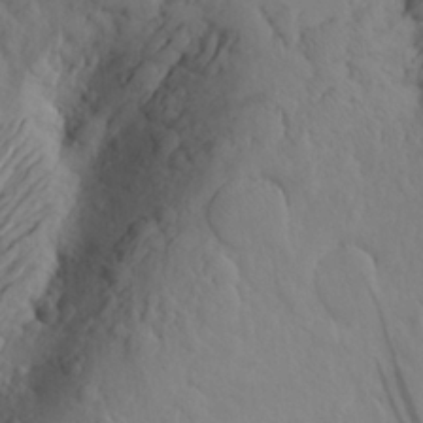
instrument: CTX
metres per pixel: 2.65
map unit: Aa
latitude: 24.0255
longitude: -145.9339
